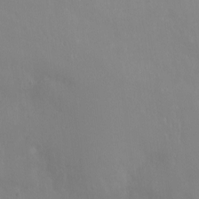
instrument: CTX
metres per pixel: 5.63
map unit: Nhu
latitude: -8.5574
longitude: -45.6505
